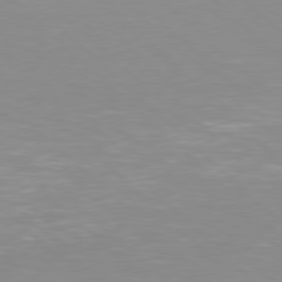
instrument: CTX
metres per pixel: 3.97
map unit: Hpe
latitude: 77.6316
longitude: -161.1025
